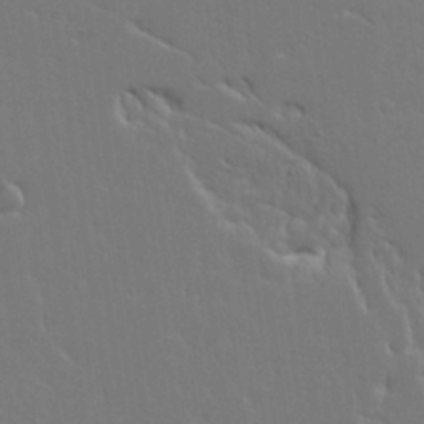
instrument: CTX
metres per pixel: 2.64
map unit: lAvf
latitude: 17.3293
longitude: -126.2145
